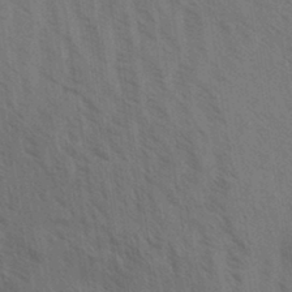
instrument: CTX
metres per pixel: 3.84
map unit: Aa
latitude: 31.7828
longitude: -139.3104
